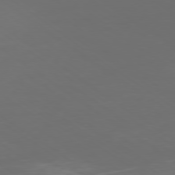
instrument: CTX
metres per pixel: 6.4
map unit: Ap
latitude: -79.0864
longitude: -93.1781
